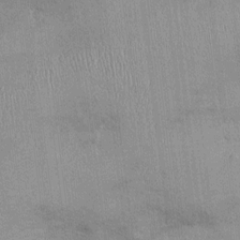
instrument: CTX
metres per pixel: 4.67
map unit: Ht
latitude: -3.4454
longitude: -14.0444
